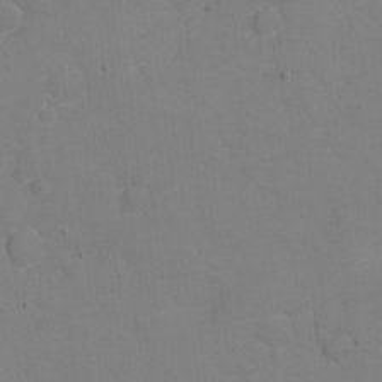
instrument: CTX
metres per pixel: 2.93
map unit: Ht
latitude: 1.3292
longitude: -33.8016
